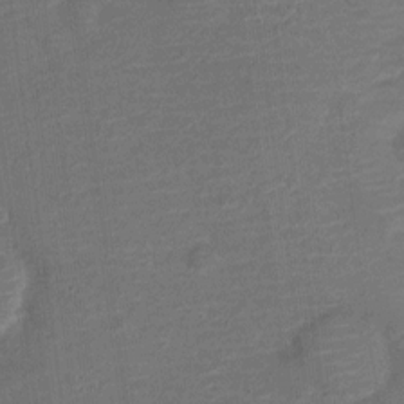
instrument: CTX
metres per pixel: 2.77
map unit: Nve
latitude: -20.6896
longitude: 103.8800
